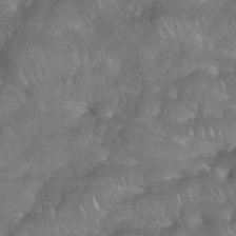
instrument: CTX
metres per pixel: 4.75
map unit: eHh
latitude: 39.4993
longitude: -58.4412
